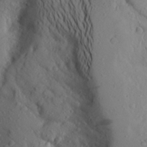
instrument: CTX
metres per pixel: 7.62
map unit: Aa
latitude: 25.9717
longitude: -147.6694
